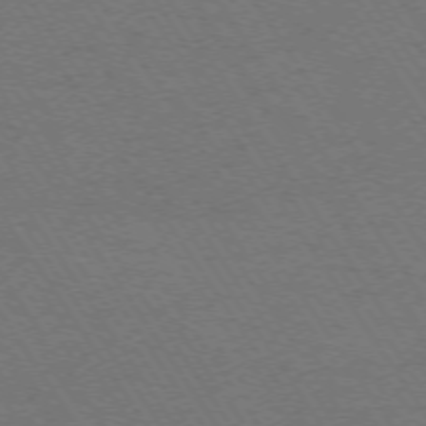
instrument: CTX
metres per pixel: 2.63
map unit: Ap
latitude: -74.3873
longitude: -71.5560
